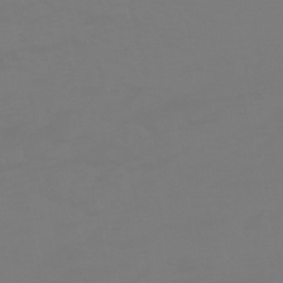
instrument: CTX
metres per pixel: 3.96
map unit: HNhu
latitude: -46.4062
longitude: 90.6519
